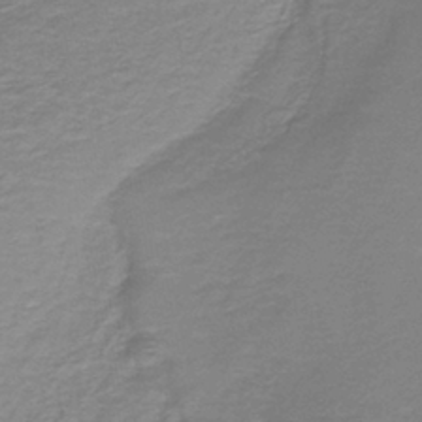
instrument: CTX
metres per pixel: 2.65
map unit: HNb
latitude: -38.7085
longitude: 50.8408
